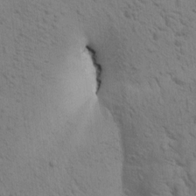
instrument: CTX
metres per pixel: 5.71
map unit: Htu
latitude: 0.1200
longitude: 174.0283
